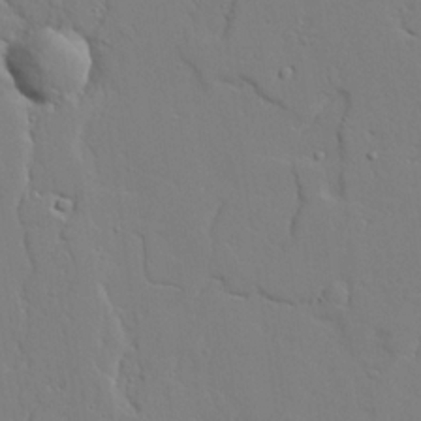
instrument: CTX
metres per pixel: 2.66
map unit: lAvf
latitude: 23.3859
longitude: -109.6882
